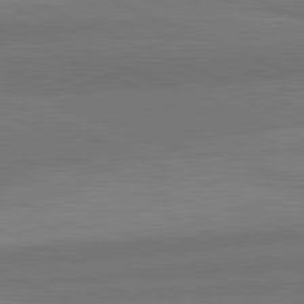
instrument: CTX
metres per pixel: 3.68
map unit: lApd
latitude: 82.7435
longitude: 157.8044
